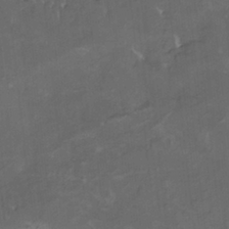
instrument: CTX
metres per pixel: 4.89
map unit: HNhu
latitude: 4.6490
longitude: 13.8989
